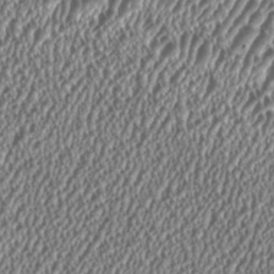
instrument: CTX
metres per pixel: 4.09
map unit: HNhu
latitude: 1.4048
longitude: 0.4062
